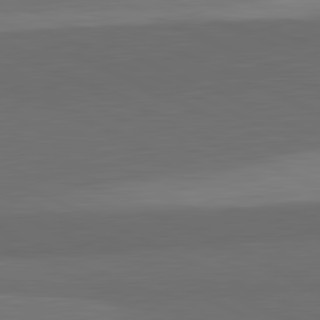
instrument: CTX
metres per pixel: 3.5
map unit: lApd
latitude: 82.0633
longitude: 157.7666
